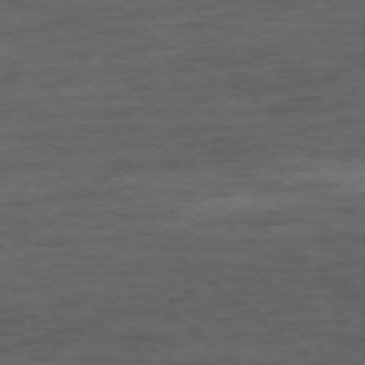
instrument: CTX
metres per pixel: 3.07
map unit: Hpe
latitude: -79.0297
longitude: -18.6679
